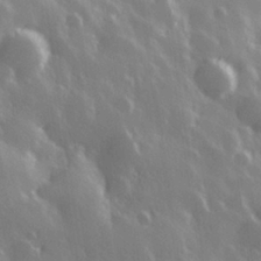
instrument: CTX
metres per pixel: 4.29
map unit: Hve
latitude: 28.3845
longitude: 146.6707
